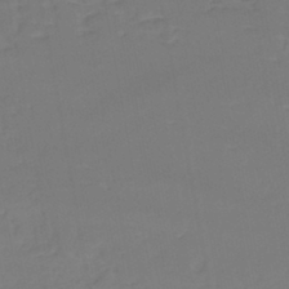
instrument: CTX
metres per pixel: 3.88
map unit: eHh
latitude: -42.6896
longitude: -31.5749
